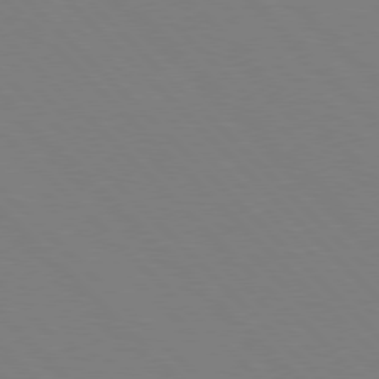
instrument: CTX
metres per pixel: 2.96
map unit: Hpe
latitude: 77.3859
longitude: -125.5371
